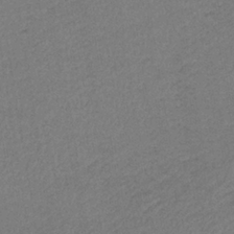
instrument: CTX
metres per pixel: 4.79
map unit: HNb
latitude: -33.8423
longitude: 62.2928
